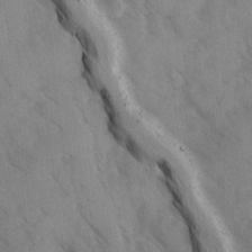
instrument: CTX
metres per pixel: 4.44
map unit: Ave
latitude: -0.1417
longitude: -111.5938
